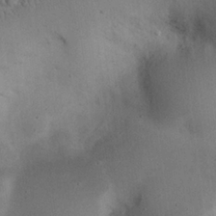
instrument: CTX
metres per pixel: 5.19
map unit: eHh
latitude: 24.0255
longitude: -70.5357
